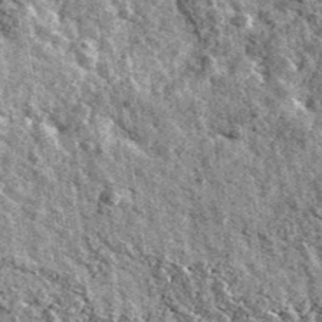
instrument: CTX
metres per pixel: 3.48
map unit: Ave
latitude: 40.7435
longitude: -107.8961
